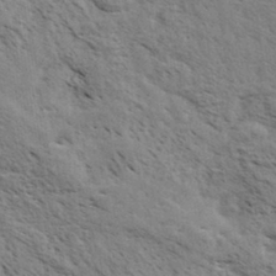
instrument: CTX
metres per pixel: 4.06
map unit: eHh
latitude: 34.3845
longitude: -140.9324
